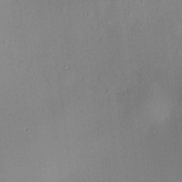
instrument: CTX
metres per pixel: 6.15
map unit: HNhu
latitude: 8.8758
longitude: 14.1417
